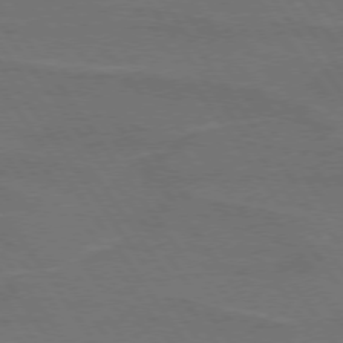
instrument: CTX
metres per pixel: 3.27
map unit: lApd
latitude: 74.6679
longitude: -56.8191
